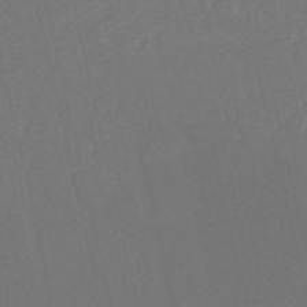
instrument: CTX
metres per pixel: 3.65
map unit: HNb
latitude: -53.1809
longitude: -48.6679
